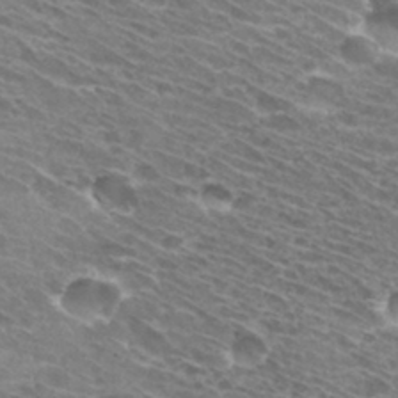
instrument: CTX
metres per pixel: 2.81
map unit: Hto
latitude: 32.0822
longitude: -42.6113
